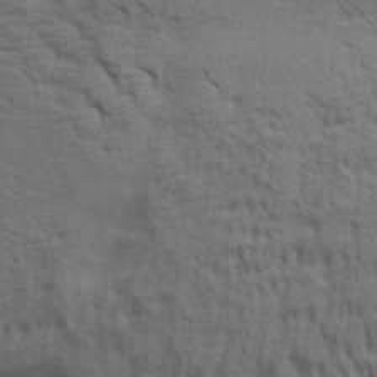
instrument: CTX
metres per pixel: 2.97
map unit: Aa
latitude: 30.4790
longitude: -134.5545
